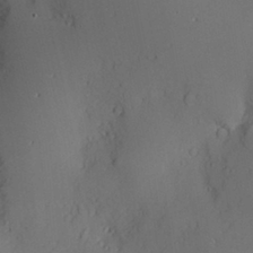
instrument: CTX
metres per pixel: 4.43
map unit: Nve
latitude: -8.5574
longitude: 174.9541
